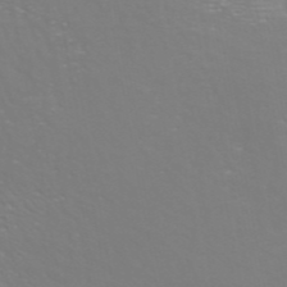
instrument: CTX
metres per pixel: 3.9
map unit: ANa
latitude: 43.0270
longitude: 23.2565
